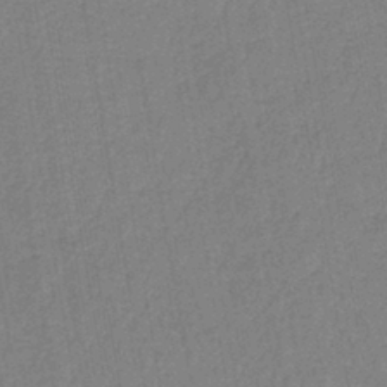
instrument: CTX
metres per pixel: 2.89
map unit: lHb
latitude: -41.4076
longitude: 60.9731
